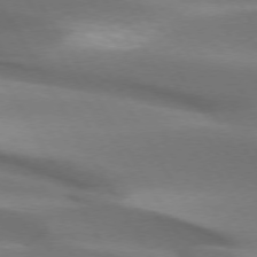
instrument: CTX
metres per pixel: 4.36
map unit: lApd
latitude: 73.2915
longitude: -52.7435
